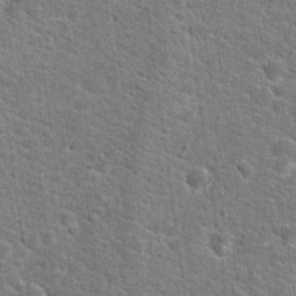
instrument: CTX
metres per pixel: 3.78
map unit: Hto
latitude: 19.3103
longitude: -37.4049
